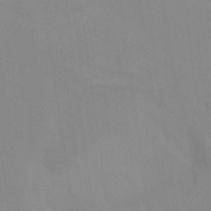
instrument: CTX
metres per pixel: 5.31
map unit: Ht
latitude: -13.3510
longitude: -58.5168
